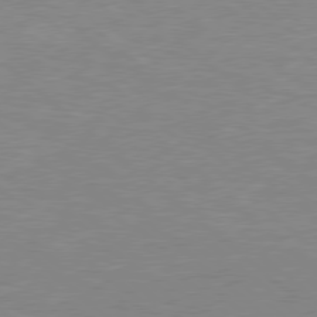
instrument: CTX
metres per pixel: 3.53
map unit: Hpe
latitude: 77.9150
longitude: -123.8583
